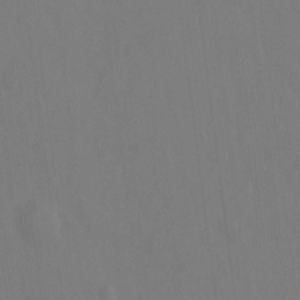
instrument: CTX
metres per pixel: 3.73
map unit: Hto
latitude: -11.9178
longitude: -39.2348
